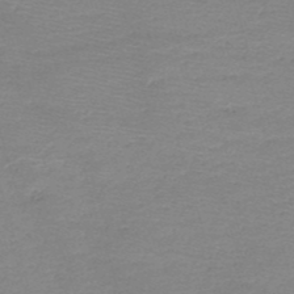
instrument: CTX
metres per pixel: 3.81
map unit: HNb
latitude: -48.8408
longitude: -42.2712
